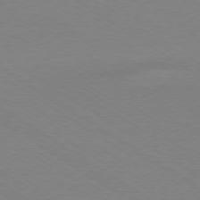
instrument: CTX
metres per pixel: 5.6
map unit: Ap
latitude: -78.9730
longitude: -84.7057
